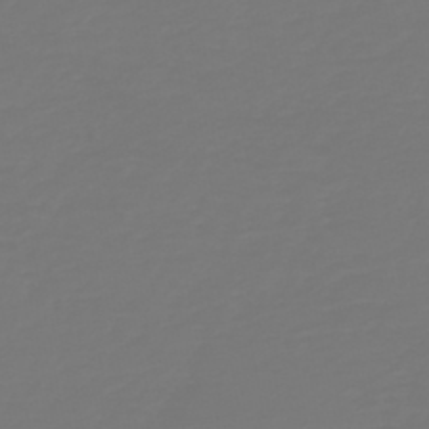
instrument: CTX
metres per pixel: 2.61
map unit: HNb
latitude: -46.8975
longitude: 51.9367
